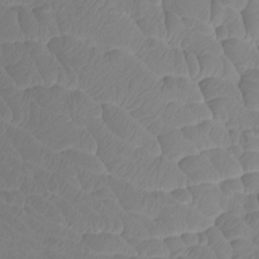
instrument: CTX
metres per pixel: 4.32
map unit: Htu
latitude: -12.8786
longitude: -71.8016
